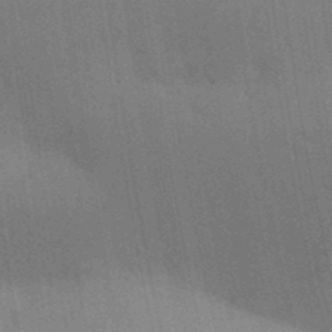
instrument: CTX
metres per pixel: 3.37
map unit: Aa
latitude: 31.5183
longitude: -145.8961
